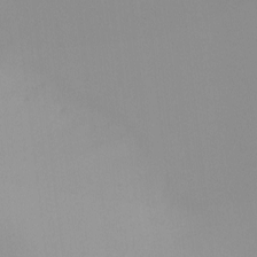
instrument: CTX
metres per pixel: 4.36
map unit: Nhu
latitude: -8.1606
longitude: -95.1403
